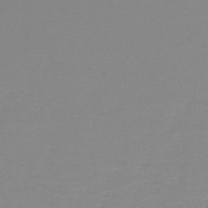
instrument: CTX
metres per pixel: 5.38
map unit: lHb
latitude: -44.0283
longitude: 54.8975
